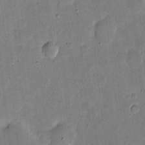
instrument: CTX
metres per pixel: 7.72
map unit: eHh
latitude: 4.9703
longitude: -71.1025
